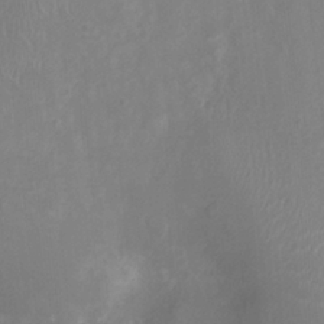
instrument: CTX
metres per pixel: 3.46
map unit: Ht
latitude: -4.3873
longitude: -18.2144
